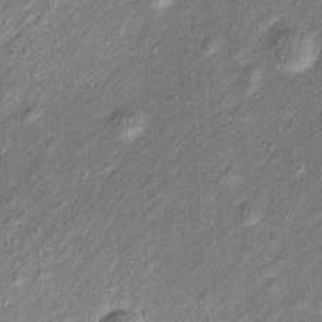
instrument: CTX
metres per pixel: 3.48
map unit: Htu
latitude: -4.9352
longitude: 158.5763
